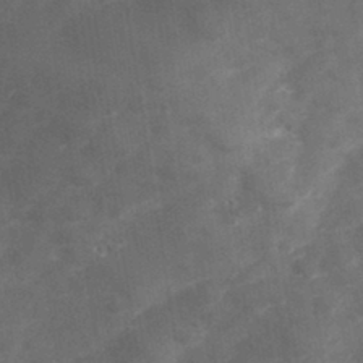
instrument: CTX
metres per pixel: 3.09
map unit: Hve
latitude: 32.8002
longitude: 151.5966
